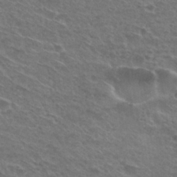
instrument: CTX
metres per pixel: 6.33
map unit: Nhu
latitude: 29.8205
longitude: -48.7435
